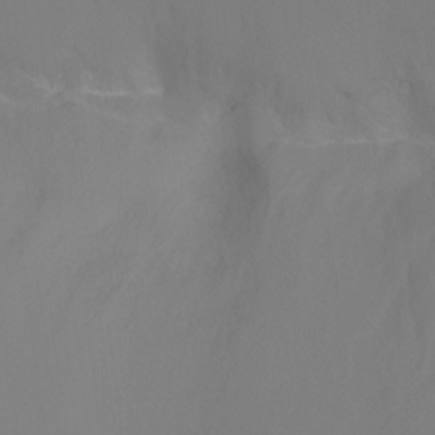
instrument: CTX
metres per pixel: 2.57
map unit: Ht
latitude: -6.6140
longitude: -27.7072
